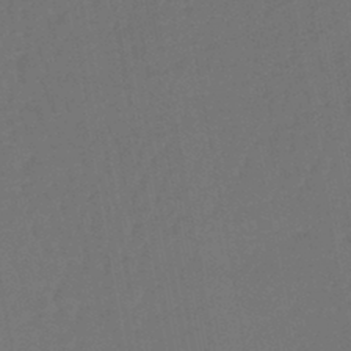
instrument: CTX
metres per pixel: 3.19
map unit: lHb
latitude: -43.7666
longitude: 74.3307
